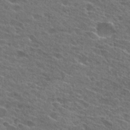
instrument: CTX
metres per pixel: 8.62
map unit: Hto
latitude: 26.2145
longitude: -43.9717
